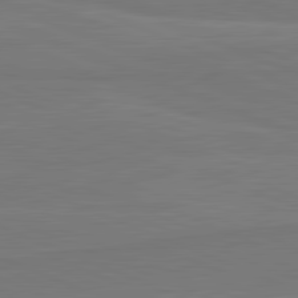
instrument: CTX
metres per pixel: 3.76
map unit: lApd
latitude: 82.2522
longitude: 166.1984
